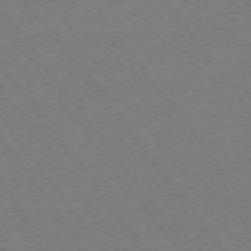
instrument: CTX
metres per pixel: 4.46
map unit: Ap
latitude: -74.3685
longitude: -77.2915
